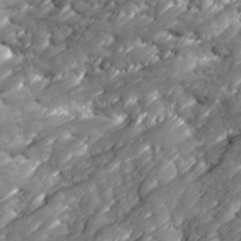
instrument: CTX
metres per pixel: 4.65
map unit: Ave
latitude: 16.9136
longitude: -135.4426
